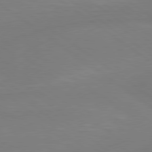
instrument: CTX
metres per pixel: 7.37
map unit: Hpe
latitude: 79.0837
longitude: -149.3482
